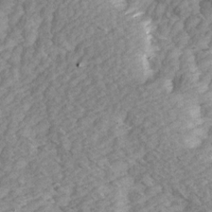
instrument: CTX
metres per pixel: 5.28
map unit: Ave
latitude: 14.8569
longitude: -104.1578
